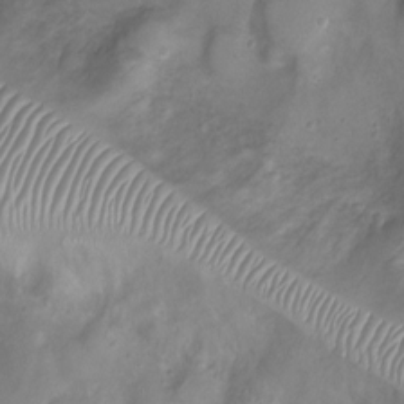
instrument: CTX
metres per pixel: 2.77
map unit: Ht
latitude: -5.8989
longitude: -19.8205
